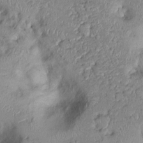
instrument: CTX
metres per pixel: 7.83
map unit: Ht
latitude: -0.3118
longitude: -13.6127
